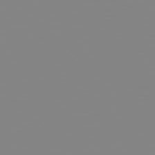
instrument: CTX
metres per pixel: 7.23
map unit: Hpe
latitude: 78.2523
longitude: 179.2754
